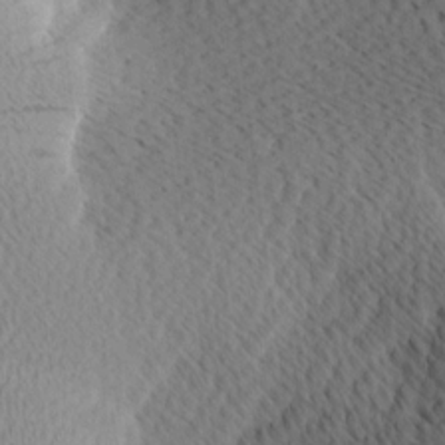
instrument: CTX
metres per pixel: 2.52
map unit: Ave
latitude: 11.7639
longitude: -107.4049
